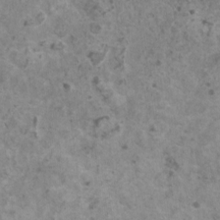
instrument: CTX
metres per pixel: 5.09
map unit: HNhu
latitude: 0.7624
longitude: 3.5021
